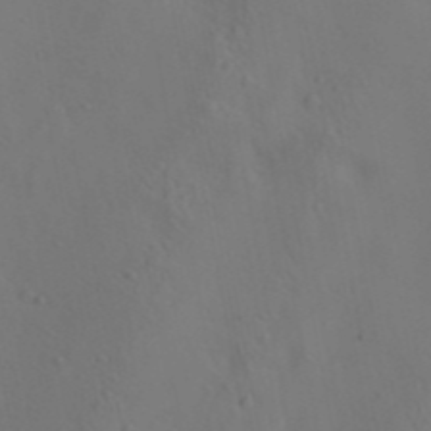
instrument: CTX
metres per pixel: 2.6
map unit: lAa
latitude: 22.4412
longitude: -138.3845
